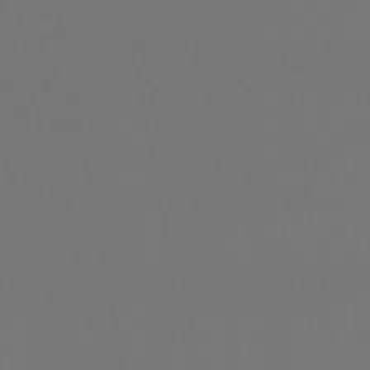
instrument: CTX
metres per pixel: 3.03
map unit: lHb
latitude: -46.9919
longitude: 68.7652
